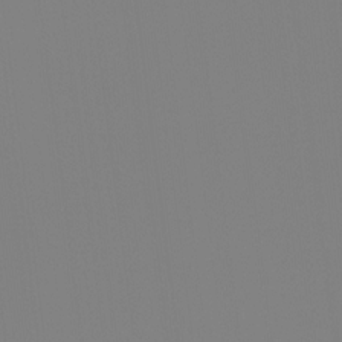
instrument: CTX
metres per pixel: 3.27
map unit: Ht
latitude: -15.4455
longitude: -50.8002
